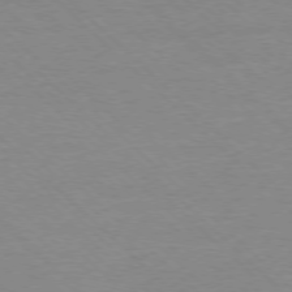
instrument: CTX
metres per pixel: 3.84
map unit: Ap
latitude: -77.6344
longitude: -86.6868
